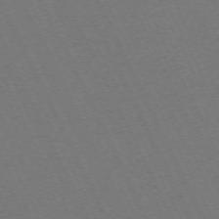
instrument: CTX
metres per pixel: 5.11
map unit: Hpe
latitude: -71.5210
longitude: 13.0109
